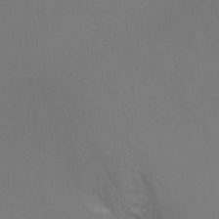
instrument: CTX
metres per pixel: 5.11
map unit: Ht
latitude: -11.4643
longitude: -34.4034
